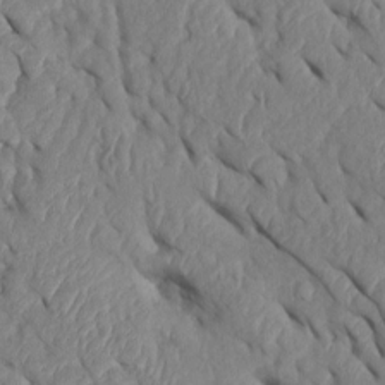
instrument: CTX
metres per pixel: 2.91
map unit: Htu
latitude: 2.2900
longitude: 147.8233
